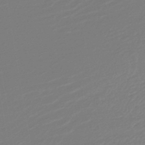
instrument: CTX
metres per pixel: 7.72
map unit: lHb
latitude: -45.0298
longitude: 60.0283
